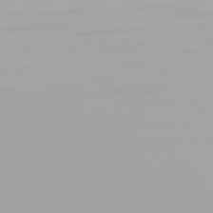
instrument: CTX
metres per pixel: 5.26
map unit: Hpe
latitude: 76.3656
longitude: -134.6490
